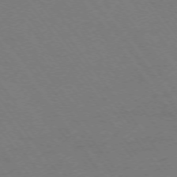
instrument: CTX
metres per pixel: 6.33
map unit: Ap
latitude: -74.6897
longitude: -69.8395
